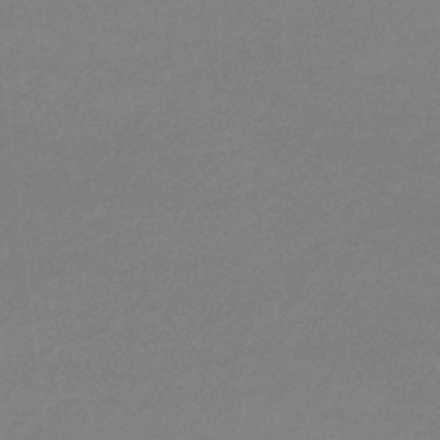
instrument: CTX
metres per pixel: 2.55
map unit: eHb
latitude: -33.1054
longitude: 69.6343
